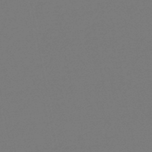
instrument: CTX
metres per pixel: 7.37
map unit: eHb
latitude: -46.9919
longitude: 88.4818
